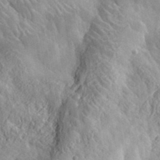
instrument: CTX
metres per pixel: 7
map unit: lHvf
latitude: 36.4979
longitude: -92.2711
